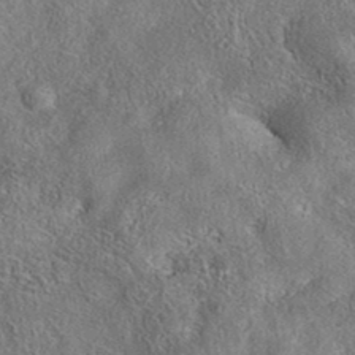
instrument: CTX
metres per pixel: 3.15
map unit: eAb
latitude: 37.0648
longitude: 112.2173
